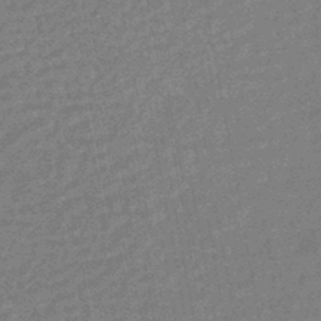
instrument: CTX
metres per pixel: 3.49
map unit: HNhu
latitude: -44.5196
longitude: 99.4643
